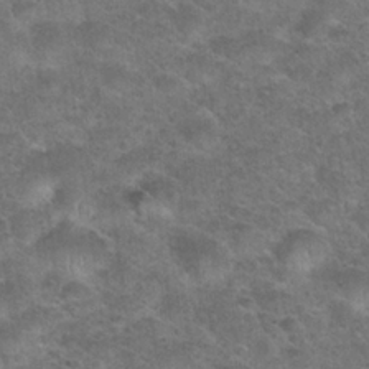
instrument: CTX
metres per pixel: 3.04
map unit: Hto
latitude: 23.6127
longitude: -49.8016
